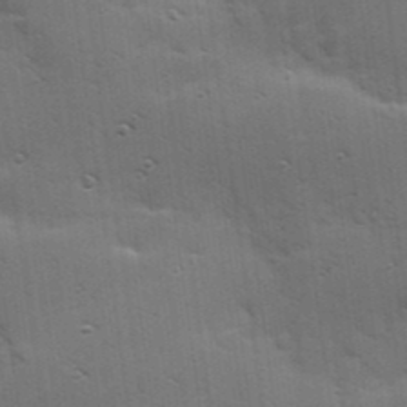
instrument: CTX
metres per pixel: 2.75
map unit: Hve
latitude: 23.8961
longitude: -96.1578
